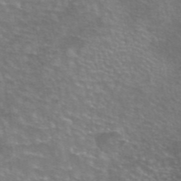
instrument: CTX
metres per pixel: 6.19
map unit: eAb
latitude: 45.0647
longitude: 106.2362
